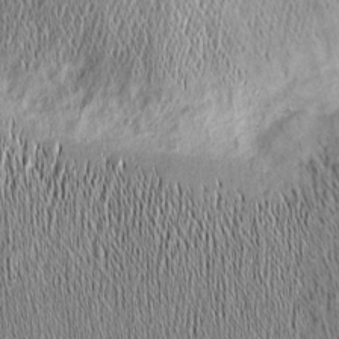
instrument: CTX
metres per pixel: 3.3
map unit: Nhu
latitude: -4.2550
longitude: -151.5371
